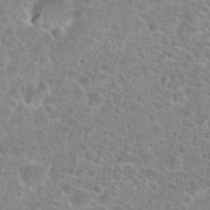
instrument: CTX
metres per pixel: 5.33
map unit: Hto
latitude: 24.3467
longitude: -48.3467
